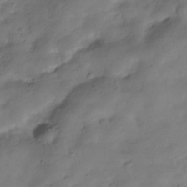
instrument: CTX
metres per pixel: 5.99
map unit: Hve
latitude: -31.9178
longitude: 90.5007
